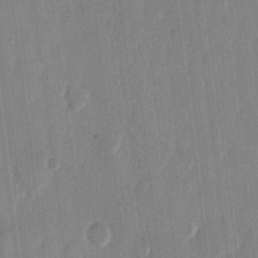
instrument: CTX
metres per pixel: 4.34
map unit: eHh
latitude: 13.4616
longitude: -69.1781
